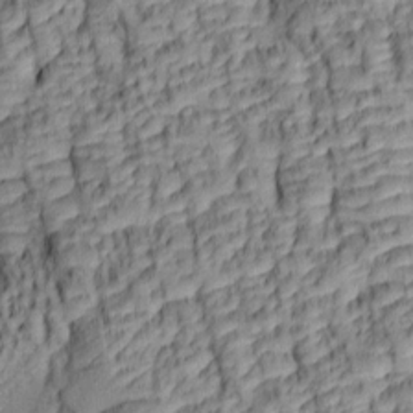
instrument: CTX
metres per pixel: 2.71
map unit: lAa
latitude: 6.1578
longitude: -115.8016
